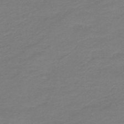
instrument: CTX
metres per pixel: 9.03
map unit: HNb
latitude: -43.6910
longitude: 52.6518
